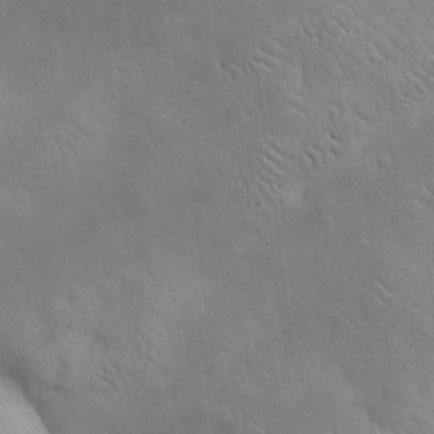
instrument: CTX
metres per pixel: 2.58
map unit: eHh
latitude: -8.3117
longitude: -68.7624
